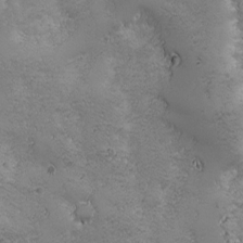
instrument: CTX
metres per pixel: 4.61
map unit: Ave
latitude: -7.1998
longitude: -121.1781
